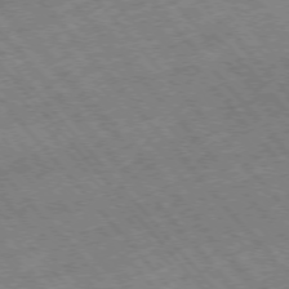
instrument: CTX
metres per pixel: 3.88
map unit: Hpe
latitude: -75.7667
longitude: -16.3845
